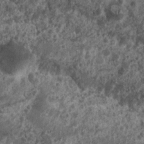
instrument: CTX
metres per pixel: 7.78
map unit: Nhu
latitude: 6.8380
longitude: -20.4034
